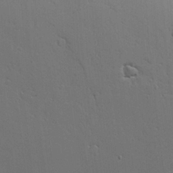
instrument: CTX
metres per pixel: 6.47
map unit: Aa
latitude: 19.3670
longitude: -126.2523
